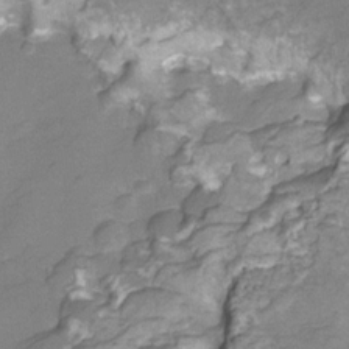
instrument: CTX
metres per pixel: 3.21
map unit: Hve
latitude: -28.6519
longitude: 92.4251
